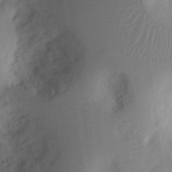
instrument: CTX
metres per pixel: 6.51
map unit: Ht
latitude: 9.3482
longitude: -74.7057
